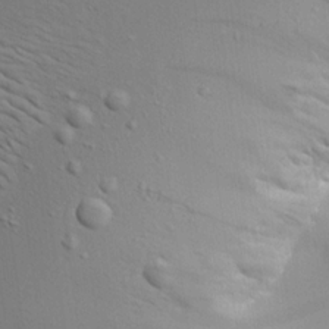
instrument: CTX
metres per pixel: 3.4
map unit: Aa
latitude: 18.9891
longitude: -141.4426
